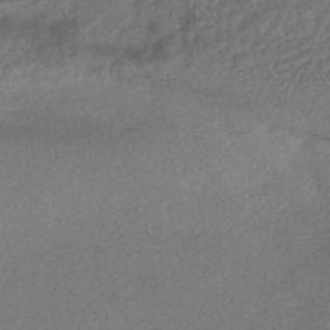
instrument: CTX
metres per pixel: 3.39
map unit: HNhu
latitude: -43.5588
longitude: 95.1053
